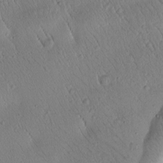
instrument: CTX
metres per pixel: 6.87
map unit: Htu
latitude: -1.4644
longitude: 171.8800
